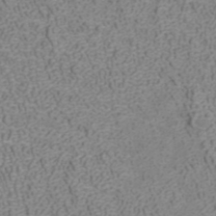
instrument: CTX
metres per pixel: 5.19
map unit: ANa
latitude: 40.4978
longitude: 21.5210
